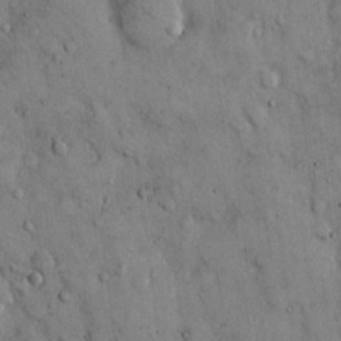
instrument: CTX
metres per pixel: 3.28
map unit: Hto
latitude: 13.3671
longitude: -60.0444
